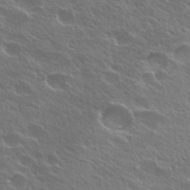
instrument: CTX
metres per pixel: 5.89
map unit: Hto
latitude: 27.8395
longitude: -41.3103
